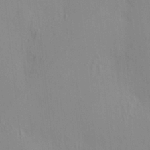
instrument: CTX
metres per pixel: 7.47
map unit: HNhu
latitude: 7.3482
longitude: 13.3510
